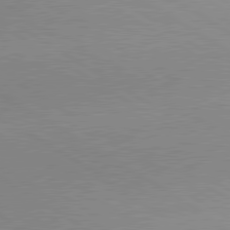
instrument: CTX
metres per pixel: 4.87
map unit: lApd
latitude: 80.0822
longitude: 167.1998
